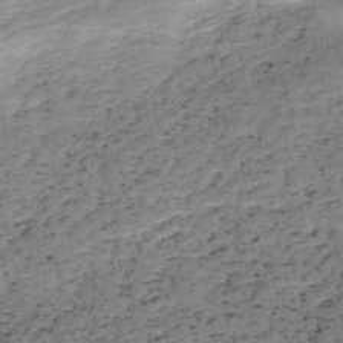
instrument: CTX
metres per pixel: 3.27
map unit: HNb
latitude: -54.3684
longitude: -47.0837
